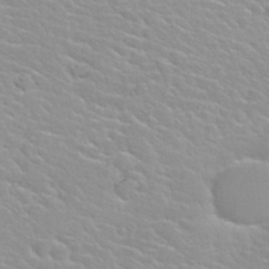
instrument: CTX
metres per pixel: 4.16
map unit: Nhu
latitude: 30.3657
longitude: -50.5356
